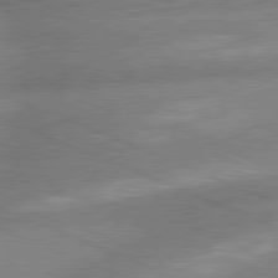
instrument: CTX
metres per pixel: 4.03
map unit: lApd
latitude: 79.9150
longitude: -166.5168
